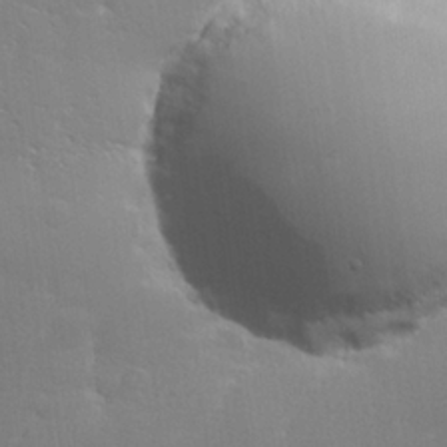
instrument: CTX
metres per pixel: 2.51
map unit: lHvf
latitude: 23.9528
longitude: 141.0675
